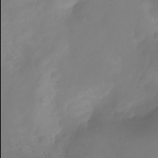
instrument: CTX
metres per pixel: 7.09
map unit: Ht
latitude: -14.2929
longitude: -53.9906
